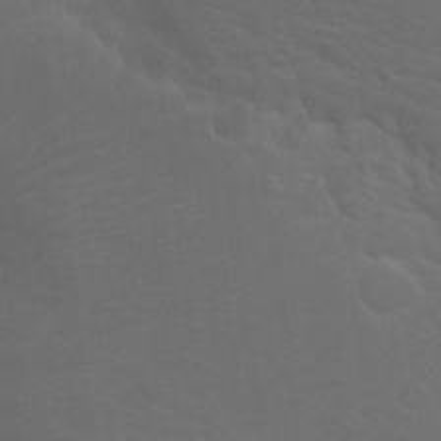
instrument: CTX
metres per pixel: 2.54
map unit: Hto
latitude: 19.9717
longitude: -40.0822
